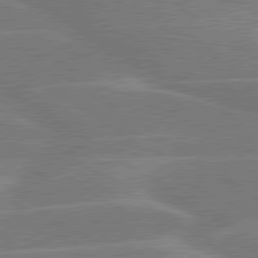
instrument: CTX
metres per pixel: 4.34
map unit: lApd
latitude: 79.8773
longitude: -122.0633
